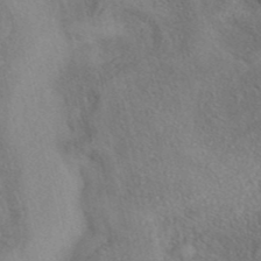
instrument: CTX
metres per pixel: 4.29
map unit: eAb
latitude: 40.7435
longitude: 109.2754
